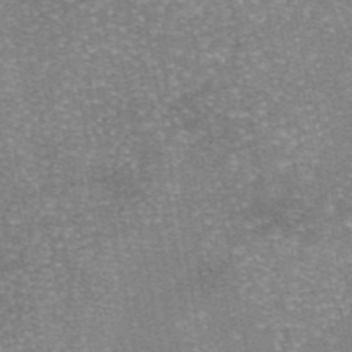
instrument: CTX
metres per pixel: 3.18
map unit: eAb
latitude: 46.0255
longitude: 104.2361
